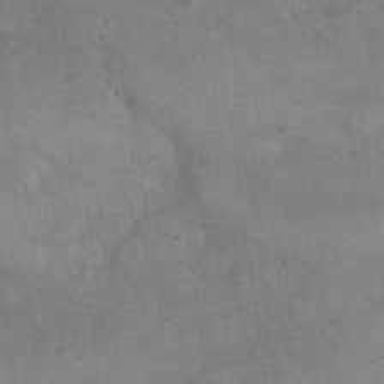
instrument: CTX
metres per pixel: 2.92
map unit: eHh
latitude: 21.5560
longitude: -61.1970
